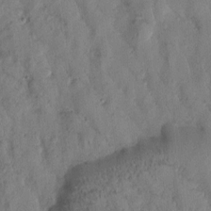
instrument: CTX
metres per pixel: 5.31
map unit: Htu
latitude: -0.4629
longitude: 175.8422
